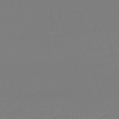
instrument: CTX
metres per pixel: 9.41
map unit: lHb
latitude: -45.2943
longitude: 70.3117
